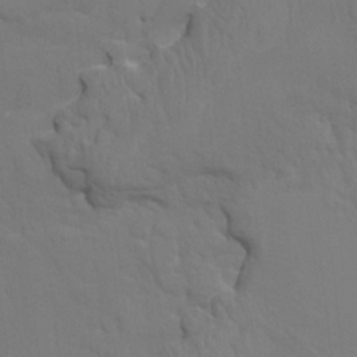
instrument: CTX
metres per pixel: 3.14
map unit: HNhu
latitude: 7.5749
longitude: -4.5168
